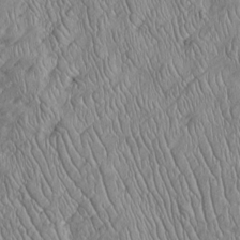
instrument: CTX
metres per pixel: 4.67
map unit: Htu
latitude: -5.5777
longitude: 156.1984
